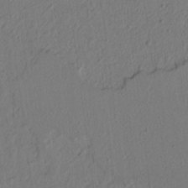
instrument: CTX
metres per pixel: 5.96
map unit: lAvf
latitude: 8.6491
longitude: 166.5007
